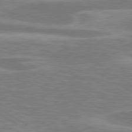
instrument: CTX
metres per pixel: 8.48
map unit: lApd
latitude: 79.5560
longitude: -123.8394
